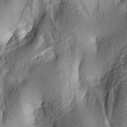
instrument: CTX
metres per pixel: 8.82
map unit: lAa
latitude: 4.6868
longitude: -112.5735
